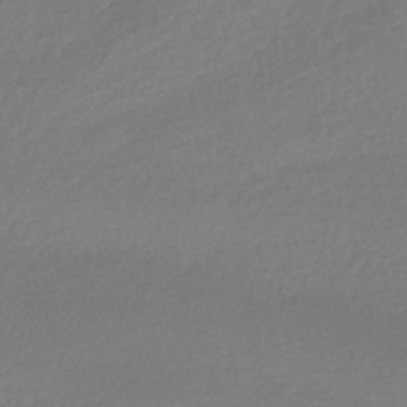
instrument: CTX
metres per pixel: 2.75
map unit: HNhu
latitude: -41.0864
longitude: 94.5573
